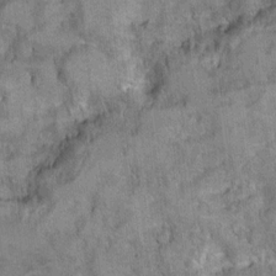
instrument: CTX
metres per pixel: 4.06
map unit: Ht
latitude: 12.1389
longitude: -33.0836
